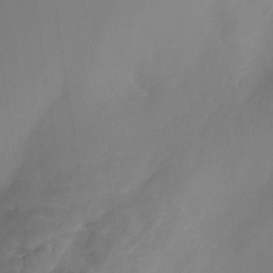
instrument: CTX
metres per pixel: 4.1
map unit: Nhe
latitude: -32.0283
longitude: -92.7813
